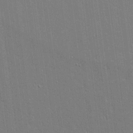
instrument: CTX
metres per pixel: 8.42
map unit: lAvf
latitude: 15.8206
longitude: -128.2711
